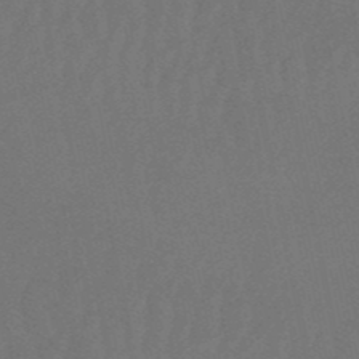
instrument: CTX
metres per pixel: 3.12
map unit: lHb
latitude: -50.7085
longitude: 81.7100
